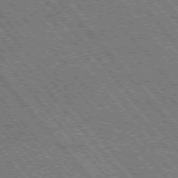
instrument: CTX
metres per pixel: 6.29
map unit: Hpe
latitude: -75.8990
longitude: -16.2334
